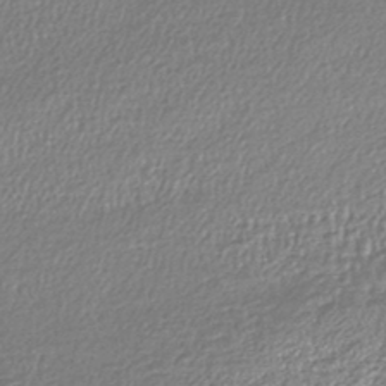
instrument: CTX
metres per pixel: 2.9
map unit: lHb
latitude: -43.6721
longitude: 68.8030
